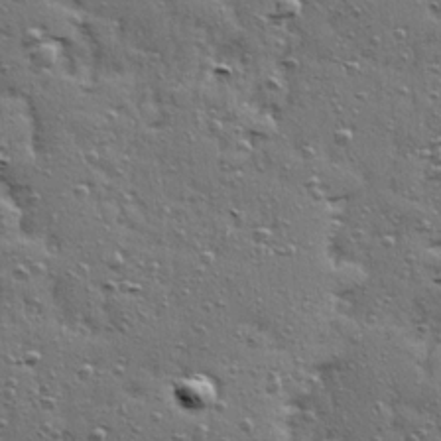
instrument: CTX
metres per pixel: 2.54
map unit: Ave
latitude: 15.8584
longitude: -104.6113
